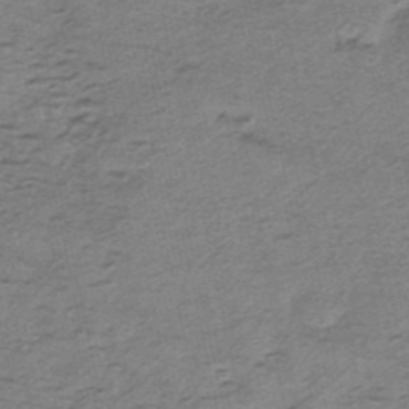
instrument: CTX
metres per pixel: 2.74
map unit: eHh
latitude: -42.9352
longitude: 120.2928
